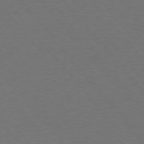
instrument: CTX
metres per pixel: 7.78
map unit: Hpe
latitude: 75.6505
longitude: -145.2159
